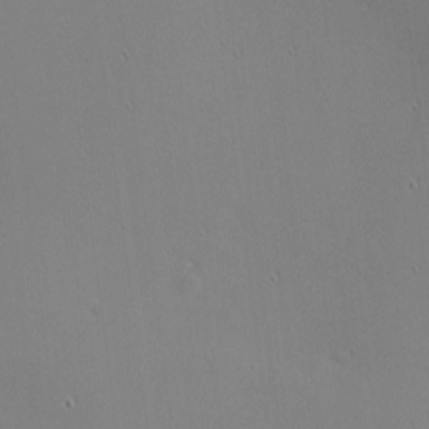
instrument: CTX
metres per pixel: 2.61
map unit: eHh
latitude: -3.5021
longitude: -80.8758
